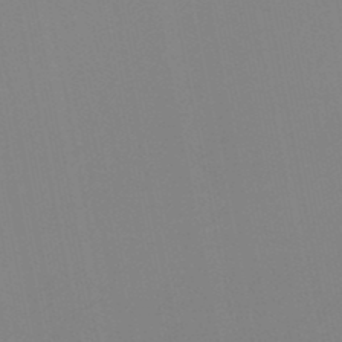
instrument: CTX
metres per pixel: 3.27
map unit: lHb
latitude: -48.3684
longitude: 70.1795
